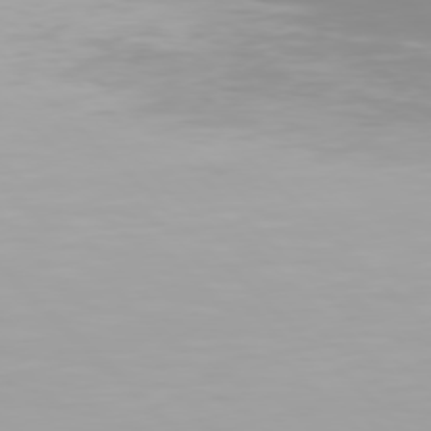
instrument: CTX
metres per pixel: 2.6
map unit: Hpe
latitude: 77.1781
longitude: -173.1403
